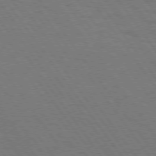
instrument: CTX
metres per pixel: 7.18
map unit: Hpe
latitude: 74.8758
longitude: -137.3104
